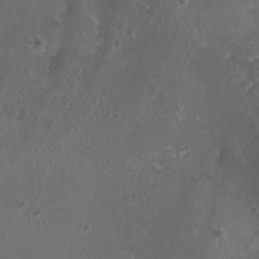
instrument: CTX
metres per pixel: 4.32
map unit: HNhu
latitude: 3.1214
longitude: 3.3887
